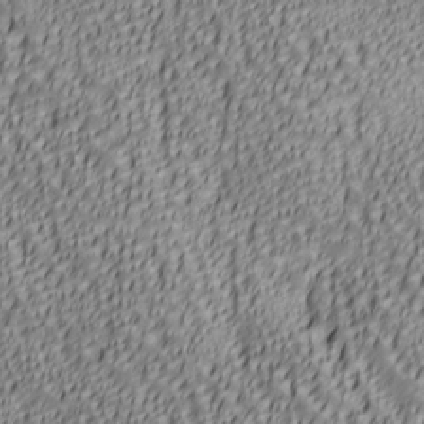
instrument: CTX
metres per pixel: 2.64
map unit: lAa
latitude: 6.4034
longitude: -116.7057
